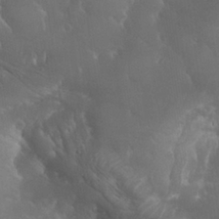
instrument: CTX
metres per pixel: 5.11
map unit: Nhu
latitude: 28.3278
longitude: -66.2522
